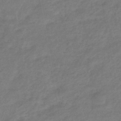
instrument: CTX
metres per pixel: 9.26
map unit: lHb
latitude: -37.3320
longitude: 71.9178
